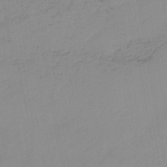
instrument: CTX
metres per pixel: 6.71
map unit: HNb
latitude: -44.5952
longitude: -43.9150
